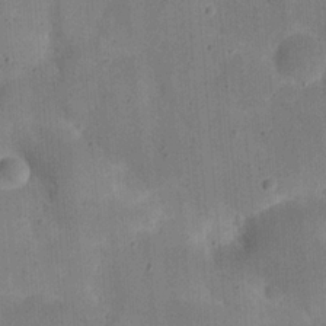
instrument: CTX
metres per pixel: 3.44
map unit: eHh
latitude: 21.1592
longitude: -62.9136
